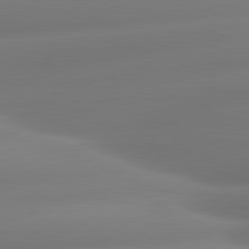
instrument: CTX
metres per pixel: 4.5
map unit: lApd
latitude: 80.7057
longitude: -160.3278
